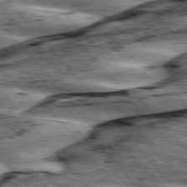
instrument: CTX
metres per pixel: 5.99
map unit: lApd
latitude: 76.1011
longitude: -82.4223
